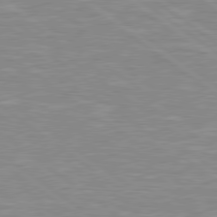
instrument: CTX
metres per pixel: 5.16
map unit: Hpe
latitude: 79.2159
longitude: -121.5560
